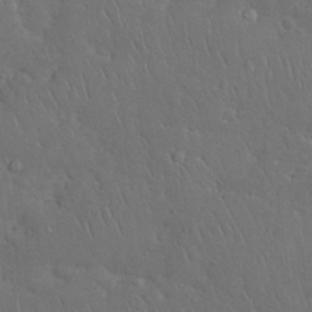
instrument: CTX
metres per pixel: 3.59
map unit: Nhu
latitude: 28.6301
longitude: -67.9150
